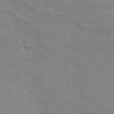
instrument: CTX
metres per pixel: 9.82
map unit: Ave
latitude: 18.1200
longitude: -133.8961
